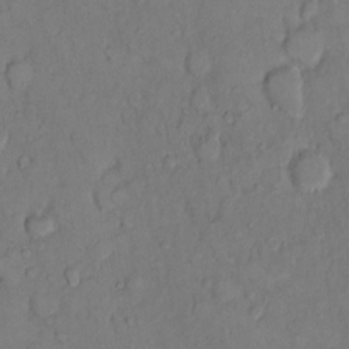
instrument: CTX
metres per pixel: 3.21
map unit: Hto
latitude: 10.3467
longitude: -62.0255
